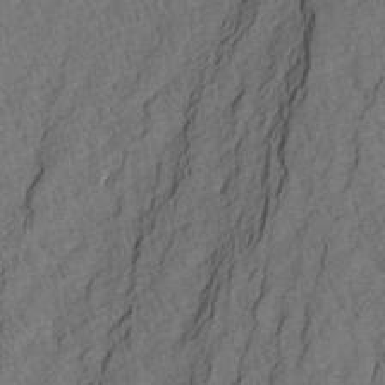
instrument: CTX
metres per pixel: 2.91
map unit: Aa
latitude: 21.2348
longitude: -140.9513
